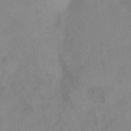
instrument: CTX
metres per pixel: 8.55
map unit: Hto
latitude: 6.9136
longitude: -61.2726
